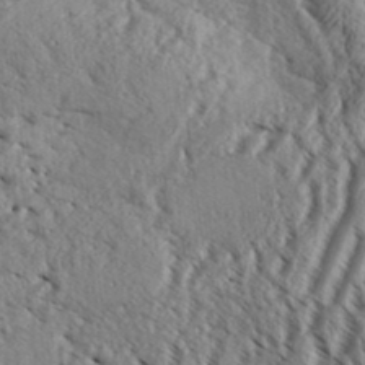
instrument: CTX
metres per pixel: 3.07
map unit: Aa
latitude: 33.2915
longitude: -136.9136
